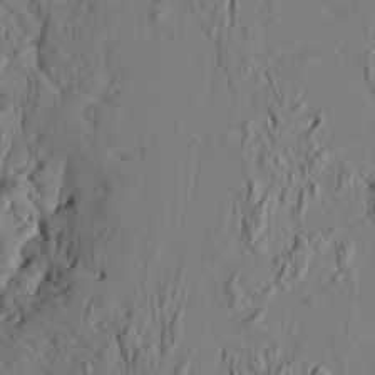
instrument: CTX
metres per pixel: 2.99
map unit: HNhu
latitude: 10.9136
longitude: 23.8989
